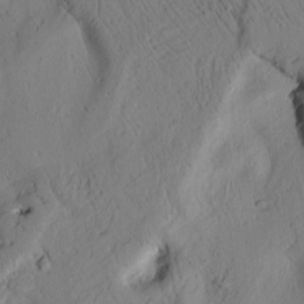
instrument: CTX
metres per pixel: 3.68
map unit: Htu
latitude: 2.6868
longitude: 177.6722
